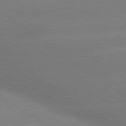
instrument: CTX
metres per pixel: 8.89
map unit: lApd
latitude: 80.0255
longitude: -148.6491
